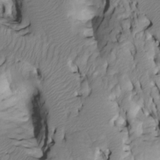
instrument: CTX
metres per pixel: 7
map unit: Htu
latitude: -4.0094
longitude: 150.1605
